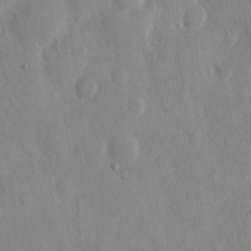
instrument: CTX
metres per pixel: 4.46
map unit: eHh
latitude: 12.3090
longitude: -69.6127
